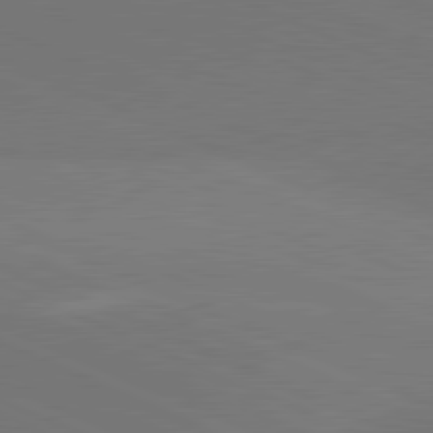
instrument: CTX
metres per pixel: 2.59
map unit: lApd
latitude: 81.3293
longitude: 136.4629
